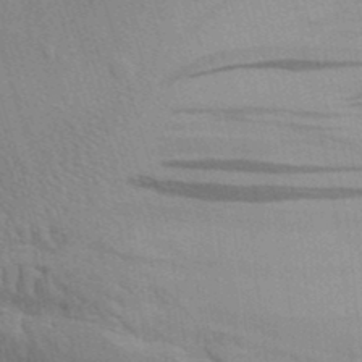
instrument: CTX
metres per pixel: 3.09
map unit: Aa
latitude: 30.9514
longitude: -135.4426
